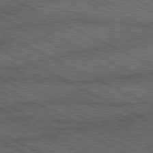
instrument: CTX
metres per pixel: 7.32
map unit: lApd
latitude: 80.3656
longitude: -88.6869
